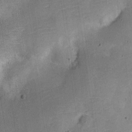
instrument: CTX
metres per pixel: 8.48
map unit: Nve
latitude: -25.2943
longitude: 105.7666
